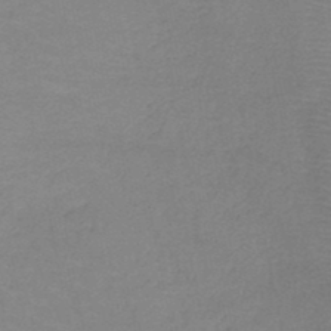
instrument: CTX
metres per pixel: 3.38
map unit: HNb
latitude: -48.3684
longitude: -46.0255
